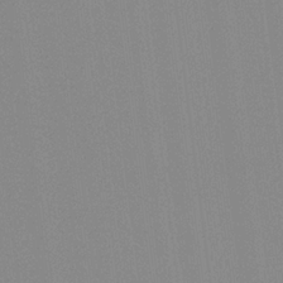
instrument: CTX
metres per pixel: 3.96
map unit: Hto
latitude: -8.0661
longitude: -48.5546
